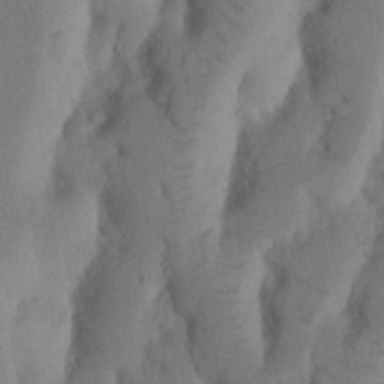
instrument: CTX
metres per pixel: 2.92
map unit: Nhu
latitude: 19.0458
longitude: -75.9717
